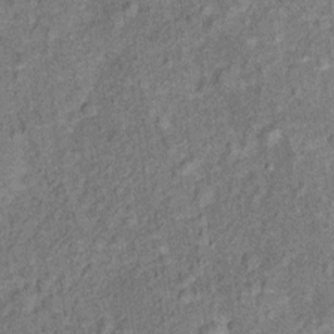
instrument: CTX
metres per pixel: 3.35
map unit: Ht
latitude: 9.8205
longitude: -39.1781
